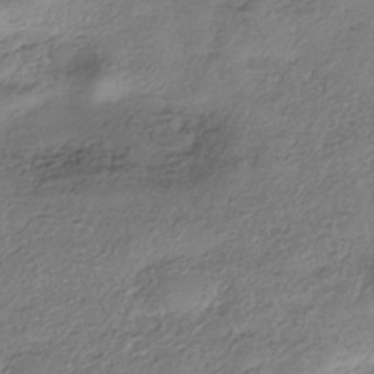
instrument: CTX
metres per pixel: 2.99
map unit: eHh
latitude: -42.0849
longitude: 121.2187
